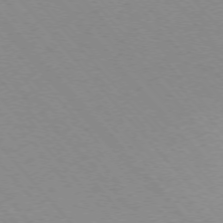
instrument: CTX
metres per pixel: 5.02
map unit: Ap
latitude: -75.7289
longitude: -63.4616
